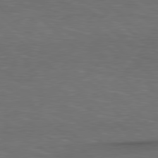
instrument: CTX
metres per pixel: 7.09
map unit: lApd
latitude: 78.6491
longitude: -177.4993
